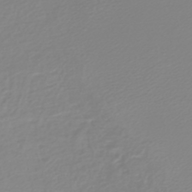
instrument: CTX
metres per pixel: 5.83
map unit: HNb
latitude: -45.4643
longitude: 54.5385
